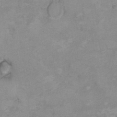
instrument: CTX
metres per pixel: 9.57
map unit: Hto
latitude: 7.4237
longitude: -35.3292
